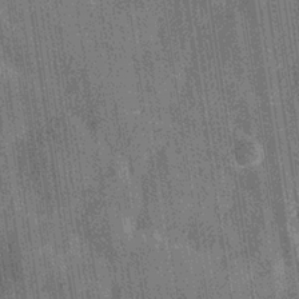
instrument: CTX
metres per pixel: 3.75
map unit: Hve
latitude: -29.9178
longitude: 92.2173
